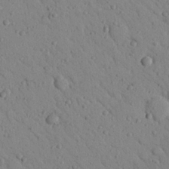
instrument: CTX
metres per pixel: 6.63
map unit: Nhu
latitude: 22.9136
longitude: -75.9528
